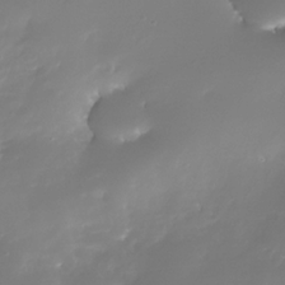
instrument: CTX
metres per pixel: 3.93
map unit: Nhe
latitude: -33.4455
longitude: -116.8758
